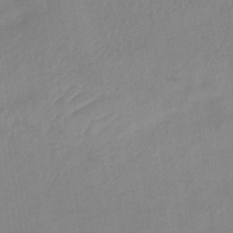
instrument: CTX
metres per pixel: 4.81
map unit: lHb
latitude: -35.6533
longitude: 72.8975
